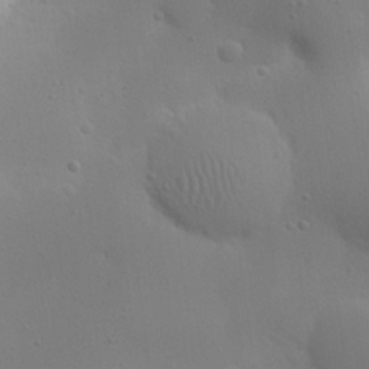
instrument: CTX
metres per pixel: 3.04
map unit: eHh
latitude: 25.5749
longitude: -69.8583
